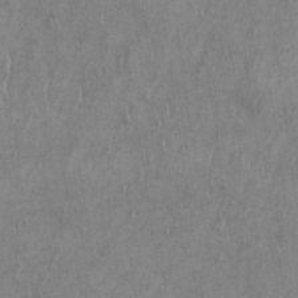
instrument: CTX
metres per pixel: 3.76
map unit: eHh
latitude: 33.9339
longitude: -133.3671
